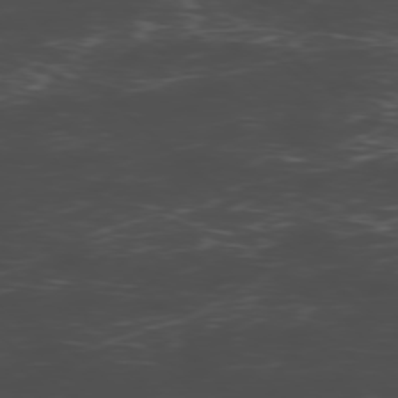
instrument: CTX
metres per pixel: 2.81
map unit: Hpe
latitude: -78.3495
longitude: 15.6533
